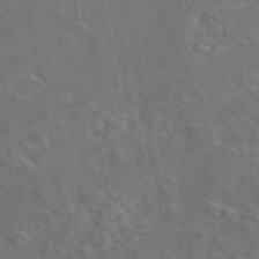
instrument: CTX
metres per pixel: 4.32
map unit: eAb
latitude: 46.6491
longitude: 108.9353
